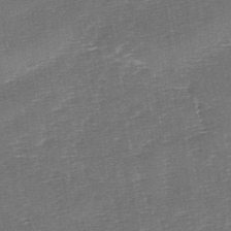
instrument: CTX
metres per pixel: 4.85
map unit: lAa
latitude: -2.7652
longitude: -128.5168
